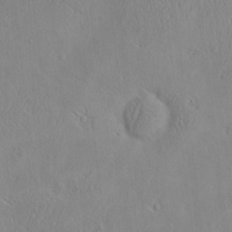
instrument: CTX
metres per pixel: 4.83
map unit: eHh
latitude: -3.1053
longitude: 19.2565
